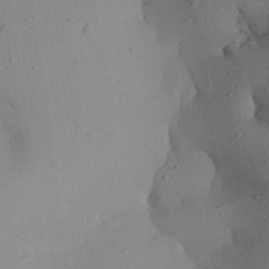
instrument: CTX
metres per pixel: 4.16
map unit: Aa
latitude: 28.1389
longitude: -133.6883
